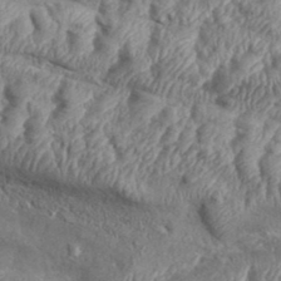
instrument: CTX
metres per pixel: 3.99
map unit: eHh
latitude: 36.2145
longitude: -137.2915
